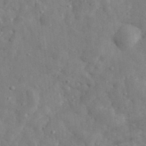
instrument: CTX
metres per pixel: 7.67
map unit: eHh
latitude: 33.9339
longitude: -77.9150
